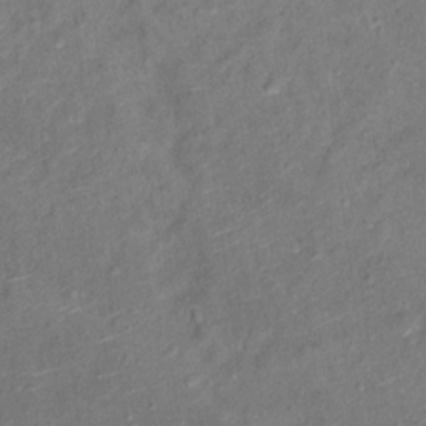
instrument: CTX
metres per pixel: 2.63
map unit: Ht
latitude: 13.3104
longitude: -39.0080
